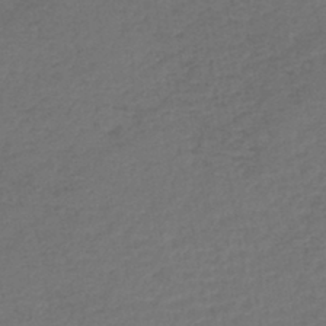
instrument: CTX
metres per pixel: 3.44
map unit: lHb
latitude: -42.9919
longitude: 76.4440
